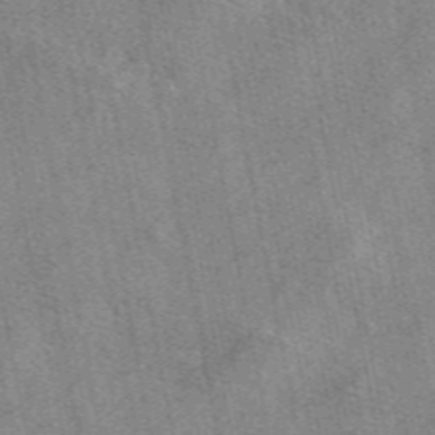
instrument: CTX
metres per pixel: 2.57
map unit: eAb
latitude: 49.1214
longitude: 105.0108
